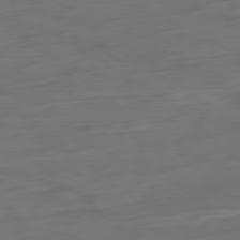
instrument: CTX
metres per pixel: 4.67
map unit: Ap
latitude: -79.7855
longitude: -64.5924
